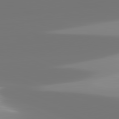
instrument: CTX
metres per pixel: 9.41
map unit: lApd
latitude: 82.0633
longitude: -150.2900
